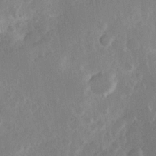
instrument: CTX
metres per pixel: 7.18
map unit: Hve
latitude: 24.1011
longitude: 145.2754
